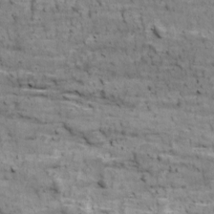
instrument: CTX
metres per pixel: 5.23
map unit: Ave
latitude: 17.9339
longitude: -134.1389
